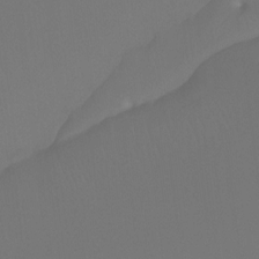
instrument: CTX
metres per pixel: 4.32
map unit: Htu
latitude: -12.9542
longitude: -46.4412
